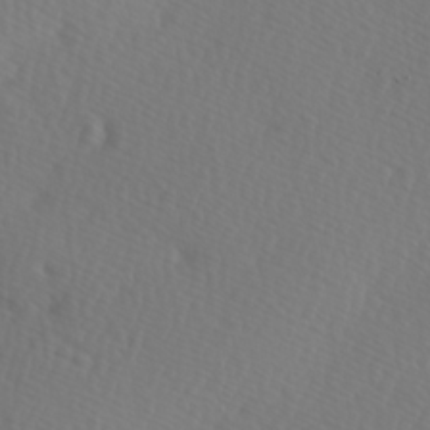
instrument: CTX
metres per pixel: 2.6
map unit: Hve
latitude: 13.8017
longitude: -91.2348
